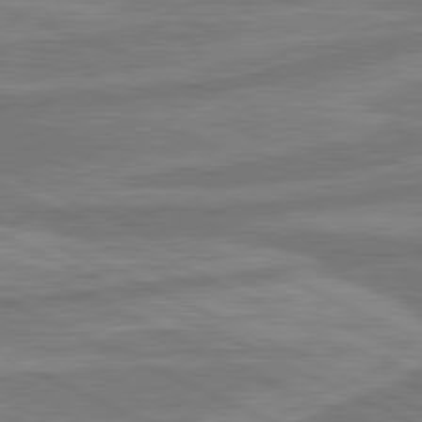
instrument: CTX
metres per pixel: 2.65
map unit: lApd
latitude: 80.9325
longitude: -175.5560
